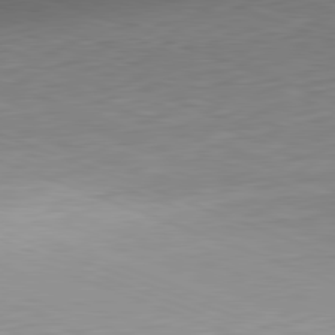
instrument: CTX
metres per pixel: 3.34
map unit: Hpe
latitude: -82.4062
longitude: 14.8597
